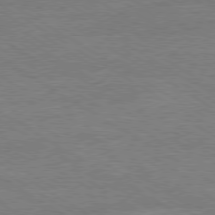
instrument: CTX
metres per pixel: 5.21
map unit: Ap
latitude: -80.3495
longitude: -87.8205
